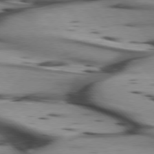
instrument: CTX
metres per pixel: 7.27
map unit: lApd
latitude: 75.4804
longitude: -65.4804
